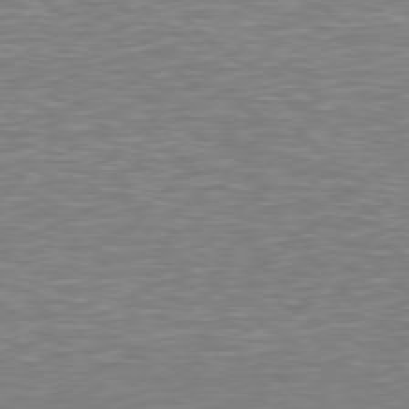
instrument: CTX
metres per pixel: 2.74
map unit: Hpe
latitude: 78.4790
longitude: -122.9703
